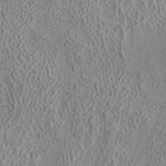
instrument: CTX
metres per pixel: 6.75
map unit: ANa
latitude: 42.0822
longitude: 18.4062
